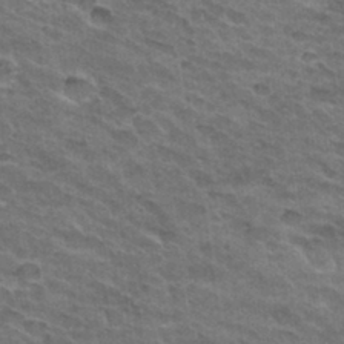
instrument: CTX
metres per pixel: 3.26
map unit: Hto
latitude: 32.3656
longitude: -46.8569
